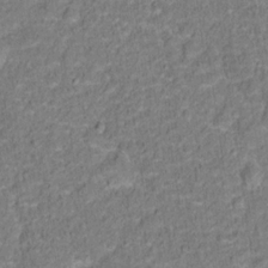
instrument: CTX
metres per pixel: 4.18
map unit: Hto
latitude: 13.8961
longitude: -38.2900
